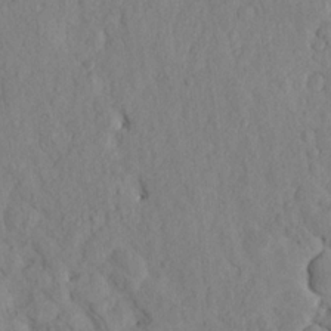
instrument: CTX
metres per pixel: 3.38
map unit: eHh
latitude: -1.0487
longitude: 18.0850
